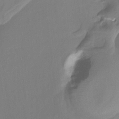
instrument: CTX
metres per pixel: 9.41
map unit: Ht
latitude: -13.0298
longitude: -45.5182
